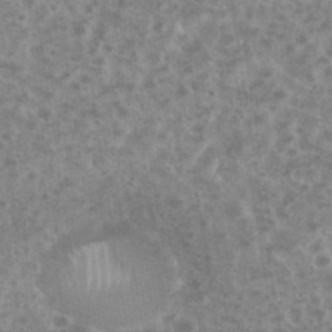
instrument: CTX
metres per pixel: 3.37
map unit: eHh
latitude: 34.7057
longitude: -61.7260
